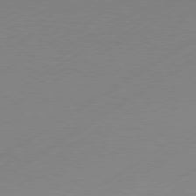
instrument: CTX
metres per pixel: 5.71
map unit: Hpe
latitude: -80.9542
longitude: 14.2929
